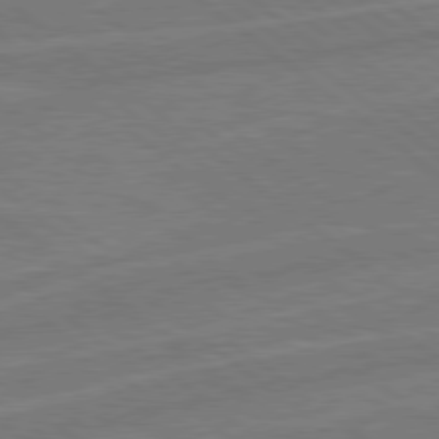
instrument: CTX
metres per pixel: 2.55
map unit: Hpe
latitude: 78.6302
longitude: -153.6316
